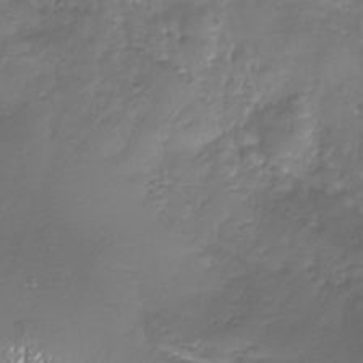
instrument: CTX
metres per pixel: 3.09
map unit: Nhu
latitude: -27.6910
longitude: -59.6883
